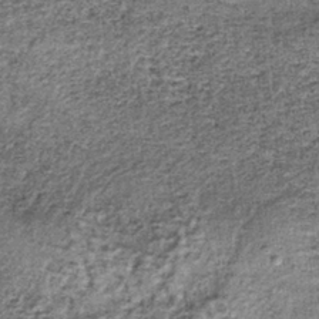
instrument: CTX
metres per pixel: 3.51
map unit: lHb
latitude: -37.7288
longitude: 65.1998
